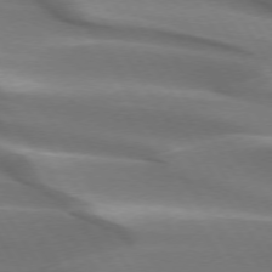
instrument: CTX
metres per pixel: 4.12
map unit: lApd
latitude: 73.4994
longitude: -51.8205
